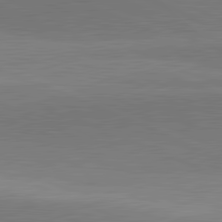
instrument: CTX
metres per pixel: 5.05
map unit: lApd
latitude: 82.1388
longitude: 138.8975
